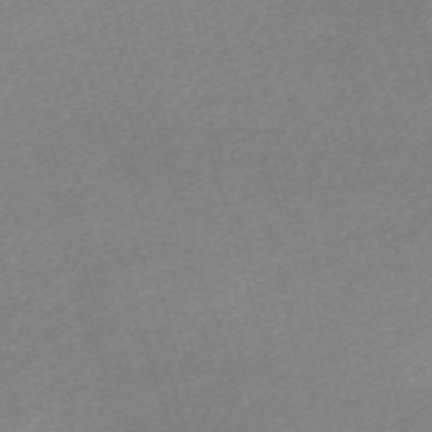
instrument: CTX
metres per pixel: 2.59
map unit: eHh
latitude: -61.1431
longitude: 53.7288
